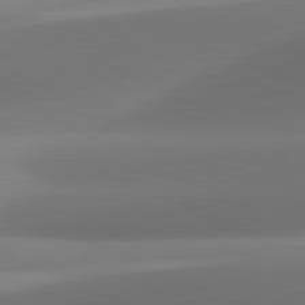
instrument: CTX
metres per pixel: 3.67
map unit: lApd
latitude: 81.3671
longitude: 130.5196
